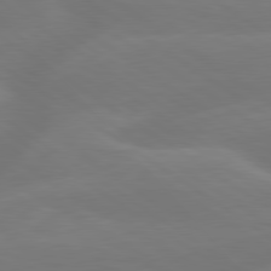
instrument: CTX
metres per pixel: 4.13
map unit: lApd
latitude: 79.7828
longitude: -149.4237
